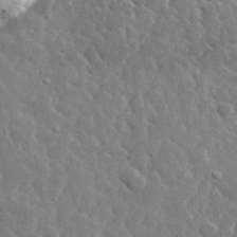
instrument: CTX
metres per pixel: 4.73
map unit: lHvf
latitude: 36.3090
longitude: -88.1578
